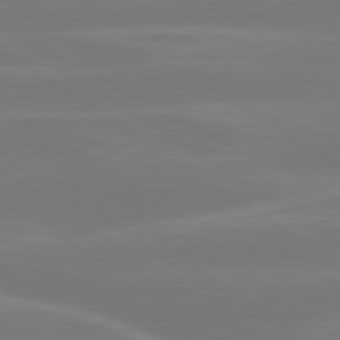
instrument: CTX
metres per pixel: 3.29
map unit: lApd
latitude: 79.6694
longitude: -149.5182
